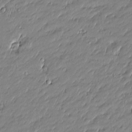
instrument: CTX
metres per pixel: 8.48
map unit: Htu
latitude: -5.7855
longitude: 176.9164
